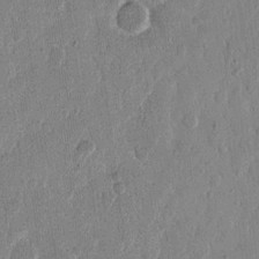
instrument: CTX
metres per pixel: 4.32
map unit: eHh
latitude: 12.4412
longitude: -68.3090
